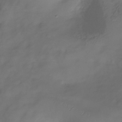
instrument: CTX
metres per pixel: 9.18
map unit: Hve
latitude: -31.2754
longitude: 94.2550
